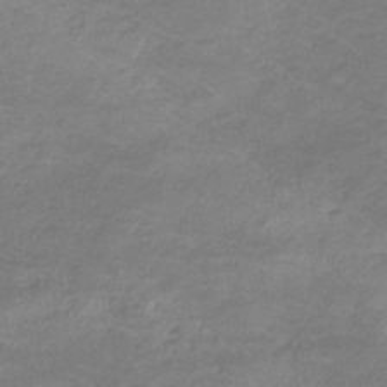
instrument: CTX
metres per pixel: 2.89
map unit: eHb
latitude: -32.3684
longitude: 68.4251
